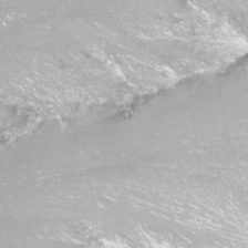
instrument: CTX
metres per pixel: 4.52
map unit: Nhu
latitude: -12.0094
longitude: -62.5735
